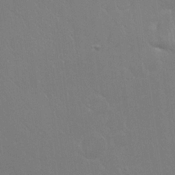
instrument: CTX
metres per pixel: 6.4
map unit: eHh
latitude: 21.7261
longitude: -58.5735
